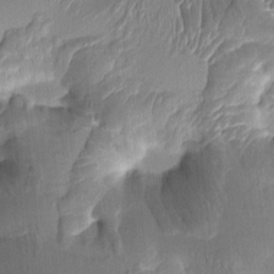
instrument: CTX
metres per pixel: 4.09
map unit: HNhu
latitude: 3.3104
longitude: -7.8016
